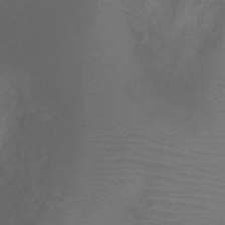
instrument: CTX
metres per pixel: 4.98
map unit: Ht
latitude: -0.6141
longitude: -18.1389
